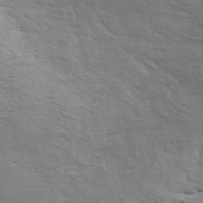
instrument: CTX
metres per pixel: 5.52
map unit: ANa
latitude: 41.8016
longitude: 54.6141
